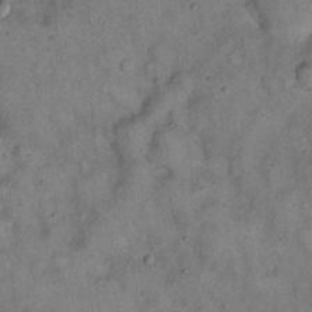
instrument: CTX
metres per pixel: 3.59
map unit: eHh
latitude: 16.9514
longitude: -62.3845
